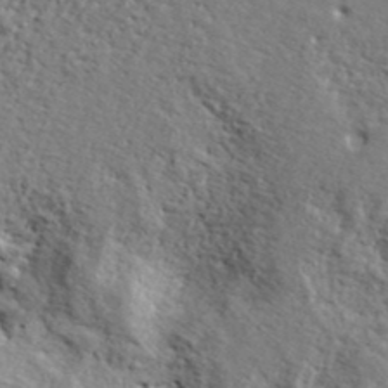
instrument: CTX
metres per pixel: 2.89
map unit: lHvf
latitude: 42.2712
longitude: -87.2726
